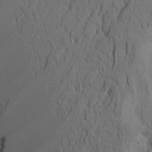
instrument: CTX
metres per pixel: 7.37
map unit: Htu
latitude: -7.4454
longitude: -67.0080
